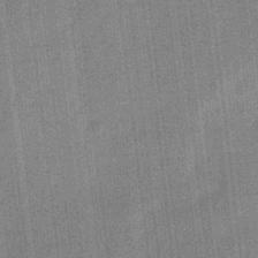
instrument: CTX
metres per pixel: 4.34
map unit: eHb
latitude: -31.1431
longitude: 73.8422
